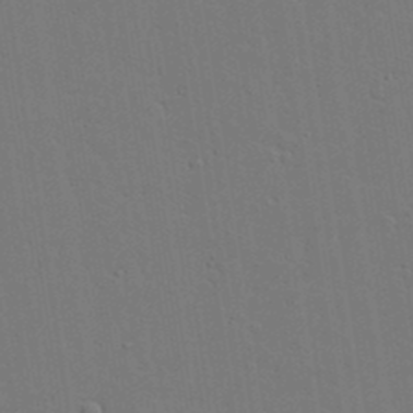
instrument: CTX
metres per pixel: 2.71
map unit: lAvf
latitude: 23.8961
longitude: -110.4223
